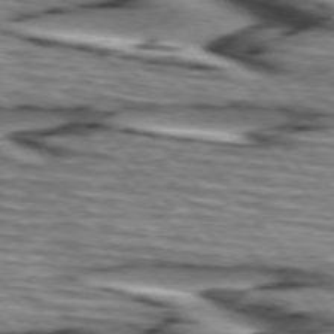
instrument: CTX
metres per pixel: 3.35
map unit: lApd
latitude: 74.8191
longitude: -72.7813
